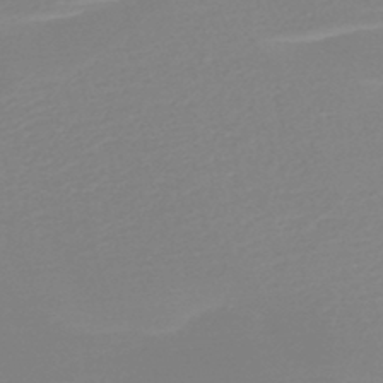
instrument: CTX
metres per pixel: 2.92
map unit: HNb
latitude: -45.4643
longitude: -44.2144
